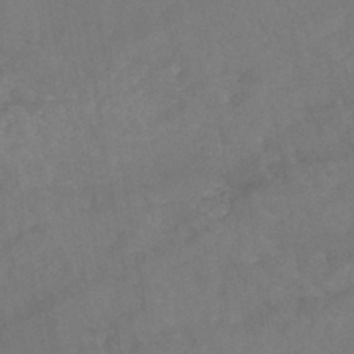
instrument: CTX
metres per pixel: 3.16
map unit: HNb
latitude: -44.5952
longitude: -36.9703
